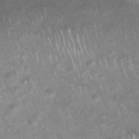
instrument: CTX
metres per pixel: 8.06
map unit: Nhu
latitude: 27.2726
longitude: -63.1026
